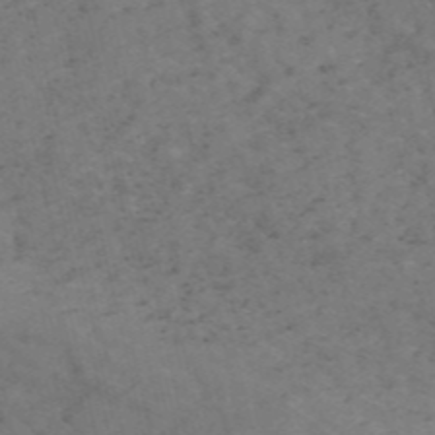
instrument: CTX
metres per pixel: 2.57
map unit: HNb
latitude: -54.6330
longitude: -47.7072
